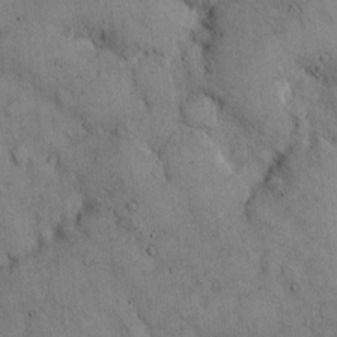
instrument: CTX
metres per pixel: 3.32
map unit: Hto
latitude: 13.4238
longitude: -60.1578
